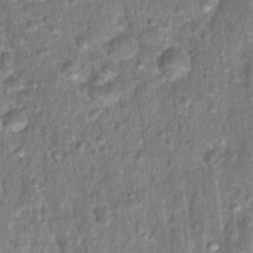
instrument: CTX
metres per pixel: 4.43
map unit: Hto
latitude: 17.5560
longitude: -40.3089
